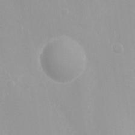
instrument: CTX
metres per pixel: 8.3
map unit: Nhu
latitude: -11.7100
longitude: -38.1578
